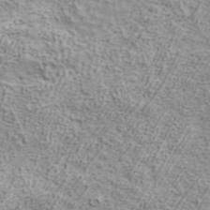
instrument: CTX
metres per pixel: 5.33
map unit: ANa
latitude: 42.0822
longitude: 17.6911
